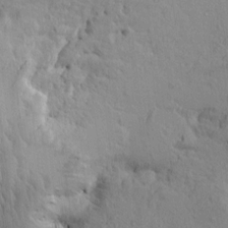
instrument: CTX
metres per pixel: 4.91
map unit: Htu
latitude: -1.8423
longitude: -175.6316
